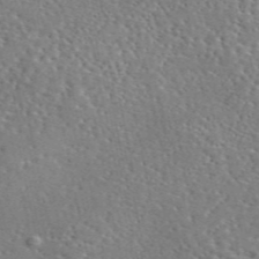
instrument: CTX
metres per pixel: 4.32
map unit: eAb
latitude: 45.1781
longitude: 111.3887
